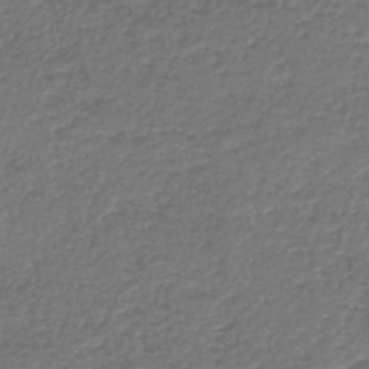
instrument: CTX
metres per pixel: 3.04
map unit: HNb
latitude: -43.3131
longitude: 49.9367
